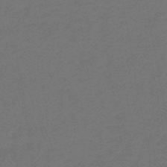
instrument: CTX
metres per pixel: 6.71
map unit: eHb
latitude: -47.7666
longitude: 82.3684
